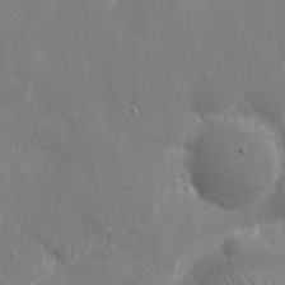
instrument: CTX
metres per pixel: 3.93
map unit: eHh
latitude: 9.1214
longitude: -70.3467
